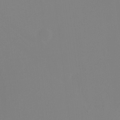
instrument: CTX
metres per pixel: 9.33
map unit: Hto
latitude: -6.5762
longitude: -49.7072
